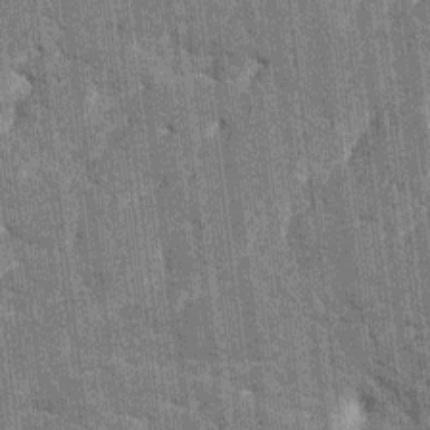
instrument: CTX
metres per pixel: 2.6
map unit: HNhu
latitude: 6.1578
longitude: -5.7261
